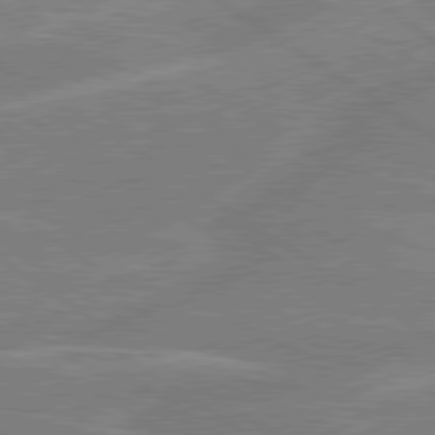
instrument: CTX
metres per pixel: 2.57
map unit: lApd
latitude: 79.3671
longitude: -130.7247
